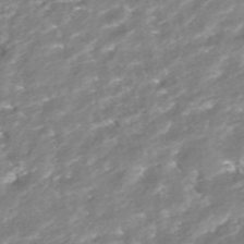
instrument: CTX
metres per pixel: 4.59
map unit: ANa
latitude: -41.2754
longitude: 103.8989
